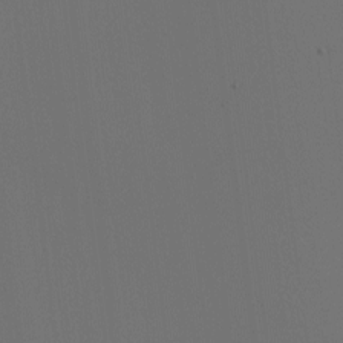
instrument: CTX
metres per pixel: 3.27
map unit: Nhu
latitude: -6.9352
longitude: -95.0081
